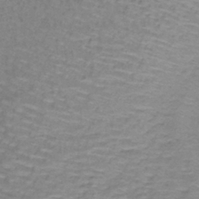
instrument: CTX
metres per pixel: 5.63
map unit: lHb
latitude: -41.8800
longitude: 58.6896
